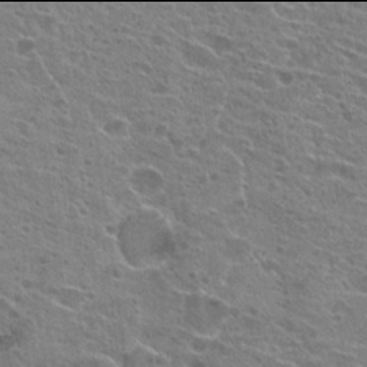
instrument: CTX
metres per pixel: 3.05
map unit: Hto
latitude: 21.9906
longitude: -41.7827
